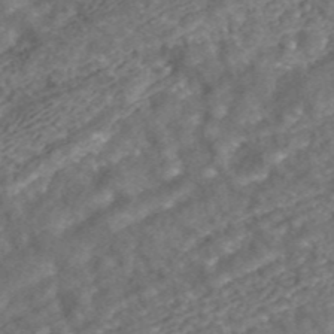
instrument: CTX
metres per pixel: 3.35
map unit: ANa
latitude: 43.1781
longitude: 25.2376
